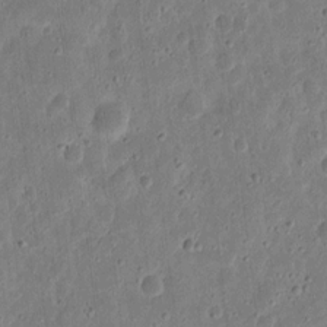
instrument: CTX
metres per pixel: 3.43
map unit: eHh
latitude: 11.1781
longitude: -73.3860
